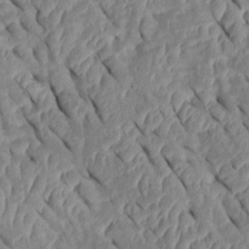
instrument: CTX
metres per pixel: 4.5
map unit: Htu
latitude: 1.6127
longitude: 147.5210
